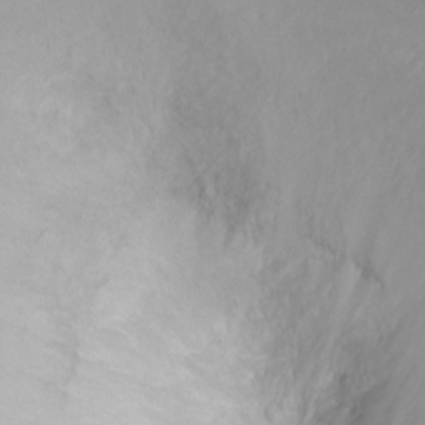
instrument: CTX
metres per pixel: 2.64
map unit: Ht
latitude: 2.7057
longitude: -34.2144
